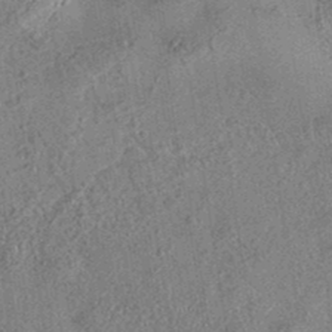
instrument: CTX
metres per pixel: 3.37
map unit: eAb
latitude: 35.8961
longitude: 110.8974
